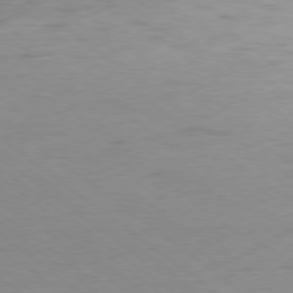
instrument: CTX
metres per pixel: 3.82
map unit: Ap
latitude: -78.9919
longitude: -78.2145
